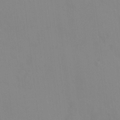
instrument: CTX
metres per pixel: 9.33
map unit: HNhu
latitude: 6.8002
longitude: 1.9556
